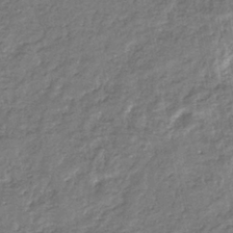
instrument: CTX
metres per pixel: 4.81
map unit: eHb
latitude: -34.6707
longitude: 76.4062
